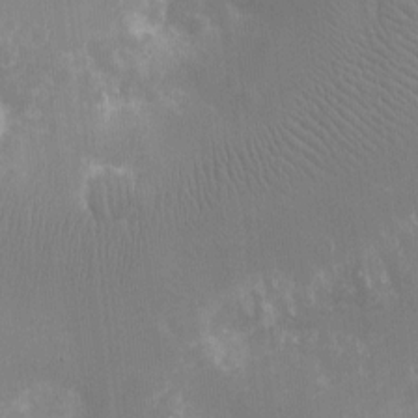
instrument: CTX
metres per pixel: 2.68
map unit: Ht
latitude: -11.0864
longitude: -23.4615
